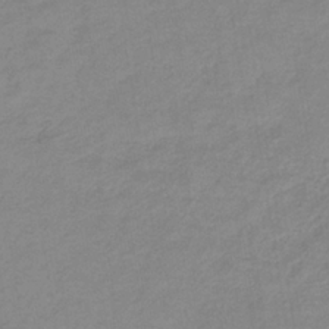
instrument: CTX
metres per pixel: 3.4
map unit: lHb
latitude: -36.0850
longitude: 70.6519
